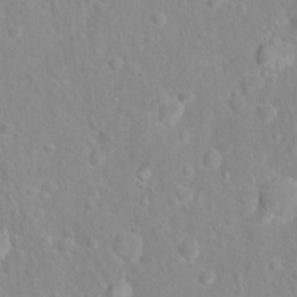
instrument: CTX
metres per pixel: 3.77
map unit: Hto
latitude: 16.3656
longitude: -41.8583
